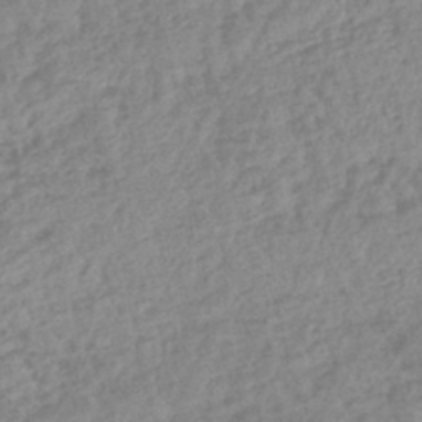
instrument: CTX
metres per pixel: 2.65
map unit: lHb
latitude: -42.5006
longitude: 73.4454
